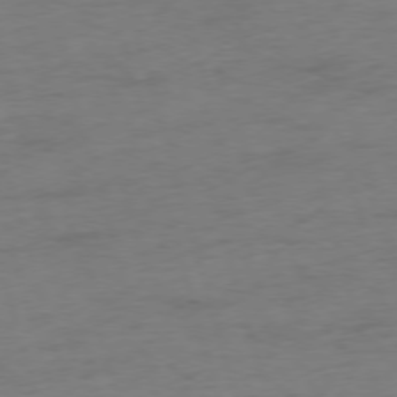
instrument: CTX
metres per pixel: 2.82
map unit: Ap
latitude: -75.3321
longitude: -73.7450
